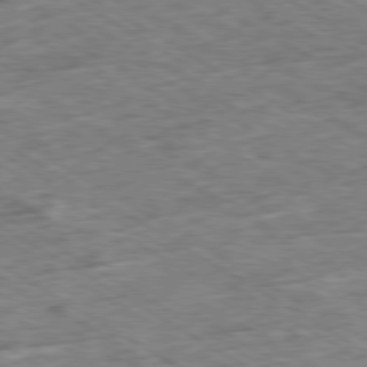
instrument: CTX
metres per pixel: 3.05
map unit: Ap
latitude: -80.0094
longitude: -86.1578
